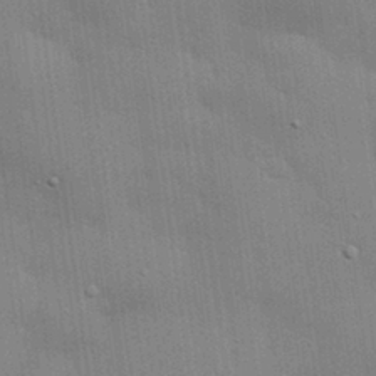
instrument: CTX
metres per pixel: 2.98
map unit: eHh
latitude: 29.1025
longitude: -82.9891
